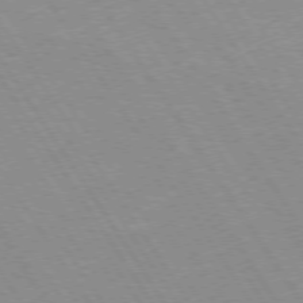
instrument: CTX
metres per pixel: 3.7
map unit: Hpe
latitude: 73.8395
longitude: -136.6302
